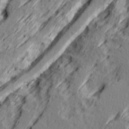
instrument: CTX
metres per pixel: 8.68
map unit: Ave
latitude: 16.3467
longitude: -138.1011
